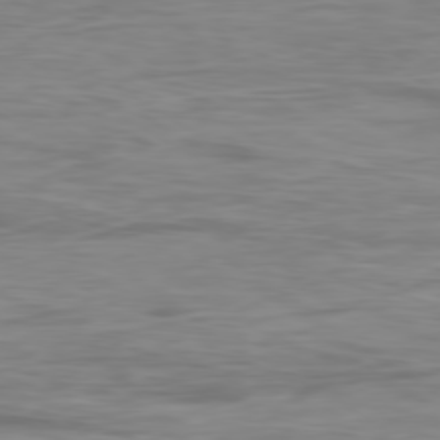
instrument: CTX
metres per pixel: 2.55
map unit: Ap
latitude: -79.1242
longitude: -74.9703
